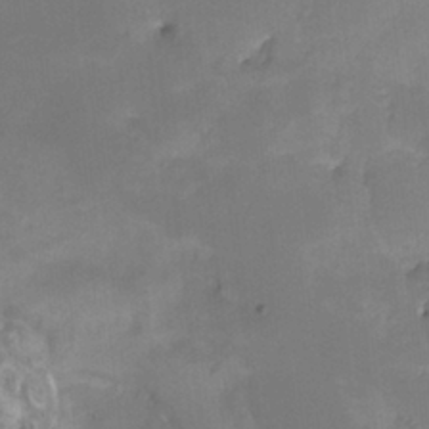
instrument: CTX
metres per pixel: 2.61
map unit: HNhu
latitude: -26.9541
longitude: 74.6330
